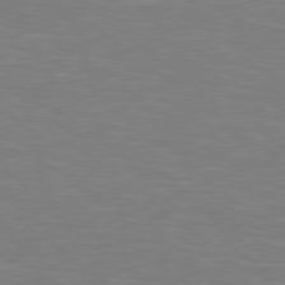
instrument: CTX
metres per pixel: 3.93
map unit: Hpe
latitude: 78.8569
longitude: -126.6869
